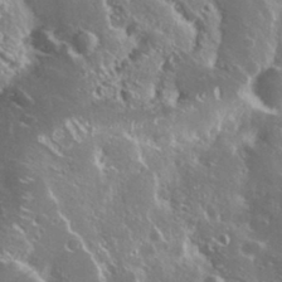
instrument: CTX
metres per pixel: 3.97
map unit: Nhu
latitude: 25.4048
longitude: -59.0647
